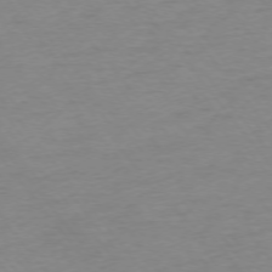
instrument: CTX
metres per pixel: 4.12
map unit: Ap
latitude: -75.4077
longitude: -80.1956
